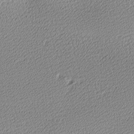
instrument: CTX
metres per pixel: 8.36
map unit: lAa
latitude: -10.6519
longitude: -126.0444
